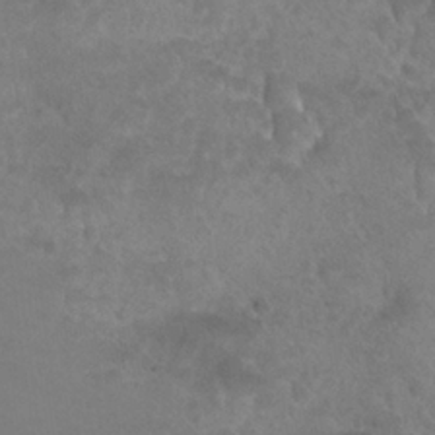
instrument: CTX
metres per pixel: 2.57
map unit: Nhu
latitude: 24.6490
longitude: -53.7828
